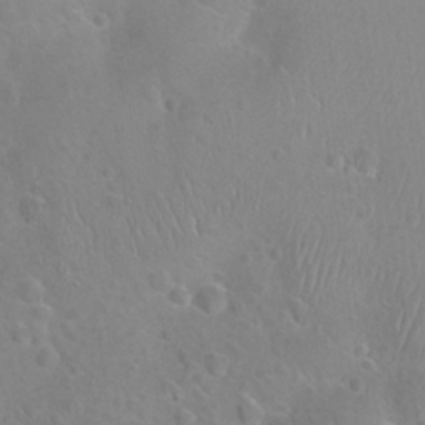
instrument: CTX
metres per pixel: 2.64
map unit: Nhu
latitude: 24.3467
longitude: -52.3845
